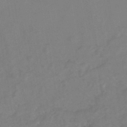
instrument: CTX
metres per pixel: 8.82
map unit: HNb
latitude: -44.5952
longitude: -37.2726
